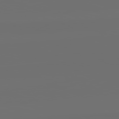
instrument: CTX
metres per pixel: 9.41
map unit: lApd
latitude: 82.2711
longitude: -155.2537
